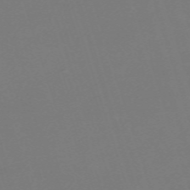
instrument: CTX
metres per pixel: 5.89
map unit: eHh
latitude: -62.7652
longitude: 51.4832
